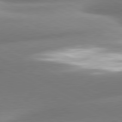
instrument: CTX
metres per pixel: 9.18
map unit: lApd
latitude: 80.7246
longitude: -159.3104
